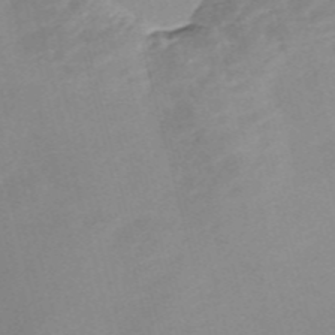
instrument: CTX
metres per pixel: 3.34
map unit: Nve
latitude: -57.1053
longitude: 58.8219
